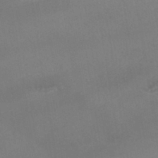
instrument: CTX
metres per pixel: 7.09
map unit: HNhu
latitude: -43.1998
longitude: 94.3684
